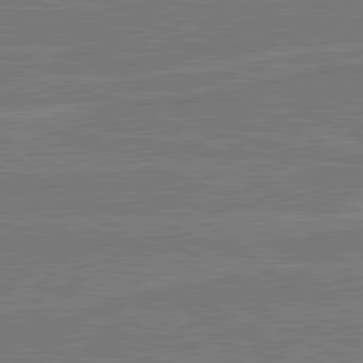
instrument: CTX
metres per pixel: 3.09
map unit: lApd
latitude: 80.9325
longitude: 168.6707
